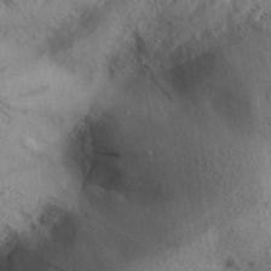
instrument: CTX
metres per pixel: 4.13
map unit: Aa
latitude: 32.9892
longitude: -139.7072
